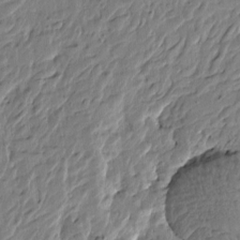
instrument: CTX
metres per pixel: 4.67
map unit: Htu
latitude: -4.6518
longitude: 179.5210
